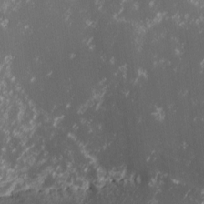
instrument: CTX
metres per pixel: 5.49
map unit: lHvf
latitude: -13.6911
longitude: -104.3468
